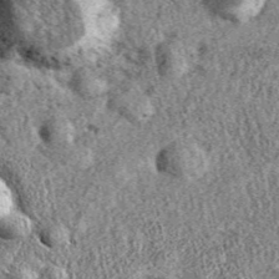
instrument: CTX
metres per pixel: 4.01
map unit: eAb
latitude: 37.8583
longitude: 110.0094
